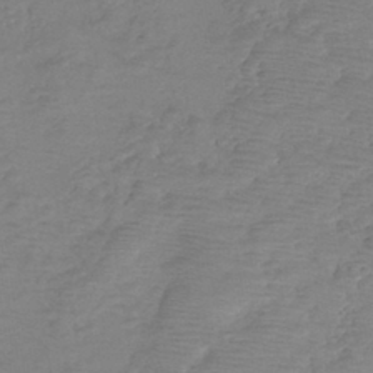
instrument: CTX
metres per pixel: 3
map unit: eHh
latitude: -39.7667
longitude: -28.7435
